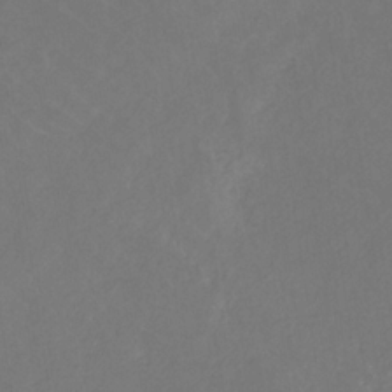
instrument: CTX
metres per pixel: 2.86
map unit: eHb
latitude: -30.6140
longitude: 68.1038
